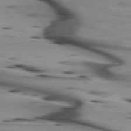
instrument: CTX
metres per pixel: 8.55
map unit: lApd
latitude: 75.3104
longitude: -64.9514
